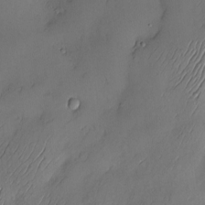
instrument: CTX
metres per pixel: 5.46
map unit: Hve
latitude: -10.8408
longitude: 173.5210
